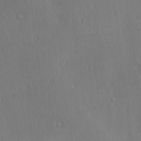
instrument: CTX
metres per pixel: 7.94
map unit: Ave
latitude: 22.2522
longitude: -136.4790
